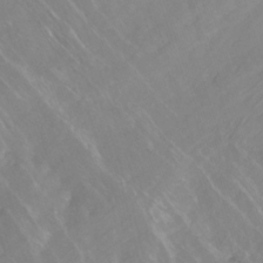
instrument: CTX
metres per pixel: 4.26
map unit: HNhu
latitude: -26.8974
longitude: 74.0283
